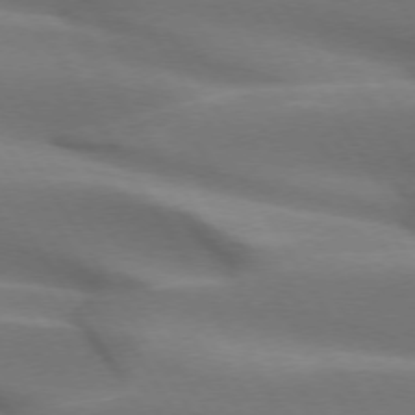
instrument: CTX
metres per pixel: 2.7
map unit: lApd
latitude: 73.2537
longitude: -51.8394
